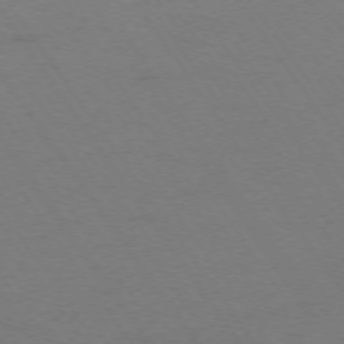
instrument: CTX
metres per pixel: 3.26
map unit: Ap
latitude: -74.6519
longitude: -73.8773
